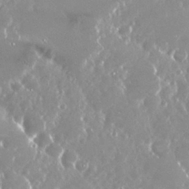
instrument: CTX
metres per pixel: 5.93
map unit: Nhu
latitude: 29.0080
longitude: -59.9906
